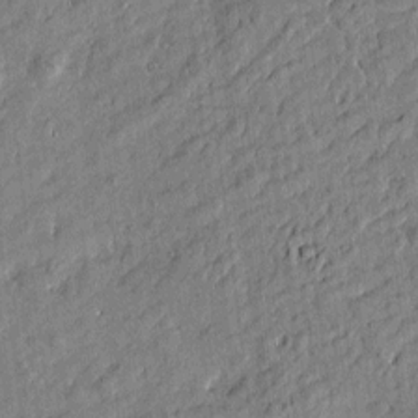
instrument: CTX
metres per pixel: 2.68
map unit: Htu
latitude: -6.8597
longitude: 177.4643
